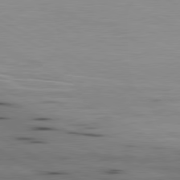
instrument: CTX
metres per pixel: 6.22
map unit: lApd
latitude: 80.7057
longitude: 157.7855
